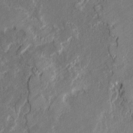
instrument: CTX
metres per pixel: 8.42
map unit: lAvf
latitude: -0.3307
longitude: -108.1011
